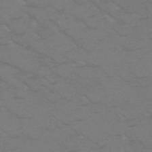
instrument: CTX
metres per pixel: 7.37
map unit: HNb
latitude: -50.2550
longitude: -47.2348
